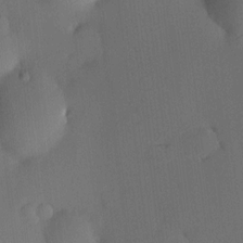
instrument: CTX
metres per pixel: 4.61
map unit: HNhu
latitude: 9.6694
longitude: 15.9556
